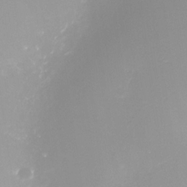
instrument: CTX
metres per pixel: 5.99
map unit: Nhe
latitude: -33.6155
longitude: -87.9906
